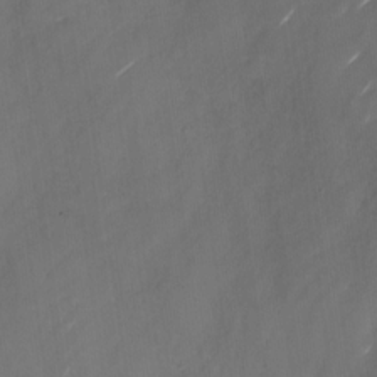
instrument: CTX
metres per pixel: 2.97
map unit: Nhu
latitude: -28.6707
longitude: -74.3845
